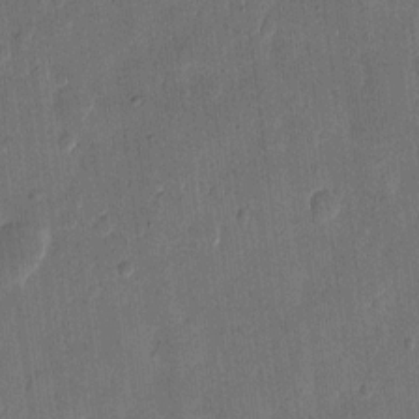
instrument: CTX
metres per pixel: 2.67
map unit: eHh
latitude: 10.9514
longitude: -68.5168
